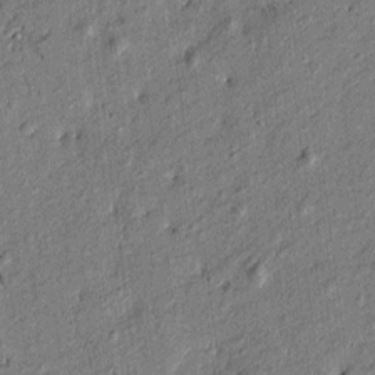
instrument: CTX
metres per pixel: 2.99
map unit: Htu
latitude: -7.5966
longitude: 177.5966
